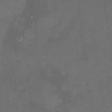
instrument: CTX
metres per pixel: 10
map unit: HNhu
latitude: 7.0080
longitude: 8.3684
